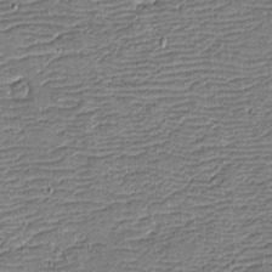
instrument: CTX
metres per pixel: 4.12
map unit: eHh
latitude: -4.1228
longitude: -81.7450
